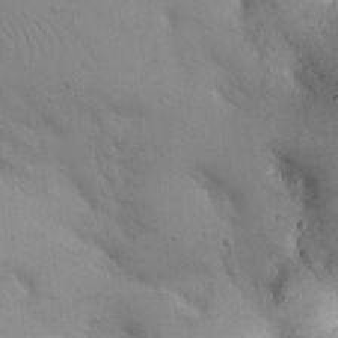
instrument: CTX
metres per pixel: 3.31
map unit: eHh
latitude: 20.3279
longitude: -61.3481
